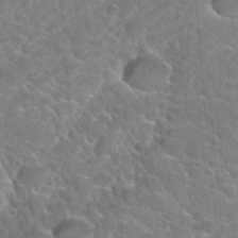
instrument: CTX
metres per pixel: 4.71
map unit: Hto
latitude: 35.6882
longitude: -46.8758
